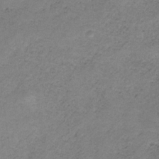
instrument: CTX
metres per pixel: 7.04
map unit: HNb
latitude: -33.1620
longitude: 58.3117
